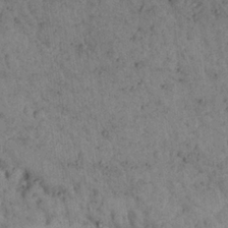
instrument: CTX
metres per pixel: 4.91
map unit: Nhu
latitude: 22.4790
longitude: -68.7435
